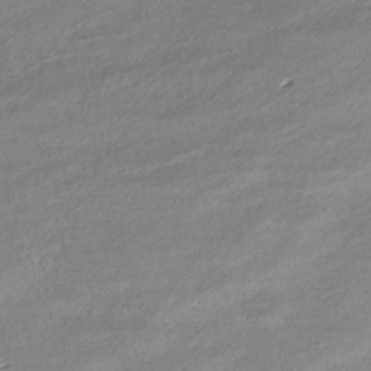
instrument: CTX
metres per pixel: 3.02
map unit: HNhu
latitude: -41.7289
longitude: 102.5385
